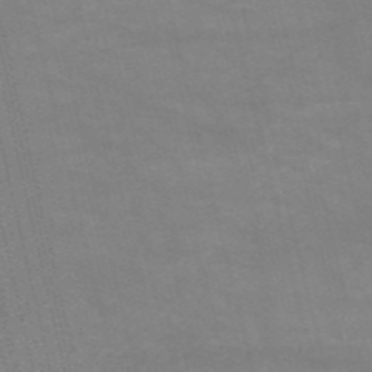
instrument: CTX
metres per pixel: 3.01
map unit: HNb
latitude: -54.6519
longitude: -40.9891
